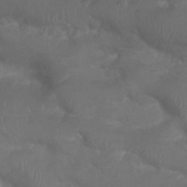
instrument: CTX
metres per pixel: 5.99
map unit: Nhu
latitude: 24.8757
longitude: -52.4790
